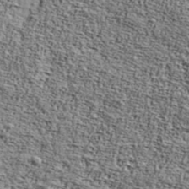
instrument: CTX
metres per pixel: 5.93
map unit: Ave
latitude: 42.3467
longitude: -110.1200
